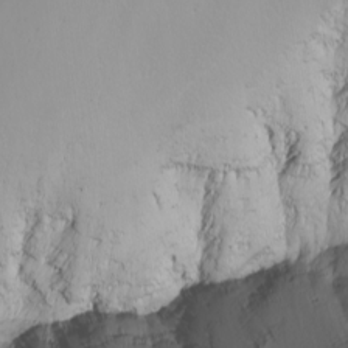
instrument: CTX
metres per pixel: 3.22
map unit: Nhu
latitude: -5.8233
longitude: -91.1025
